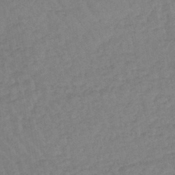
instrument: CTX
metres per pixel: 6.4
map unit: lHb
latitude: -44.7652
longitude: 80.2362
